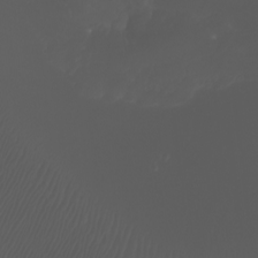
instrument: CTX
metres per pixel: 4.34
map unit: Htu
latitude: -7.2943
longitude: -73.5372
